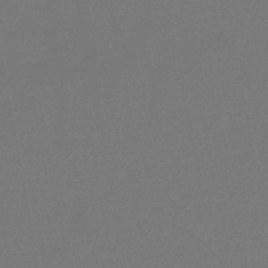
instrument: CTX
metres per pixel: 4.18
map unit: lHb
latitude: -47.4265
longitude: 73.9745
